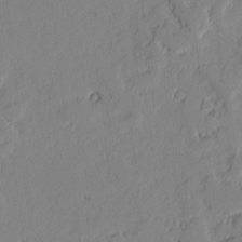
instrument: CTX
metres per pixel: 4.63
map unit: lAvf
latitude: -1.5966
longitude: -106.3656
